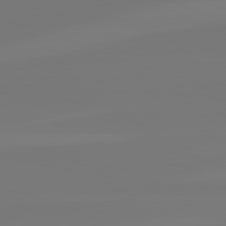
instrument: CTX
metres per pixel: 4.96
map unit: lApd
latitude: 82.5734
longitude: 153.8989
